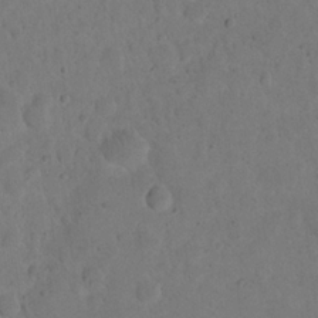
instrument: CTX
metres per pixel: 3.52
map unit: eHh
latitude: 20.1389
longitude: -62.7436
